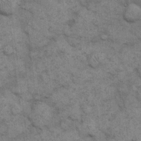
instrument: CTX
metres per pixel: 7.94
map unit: eHh
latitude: 15.1404
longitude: -65.5560
